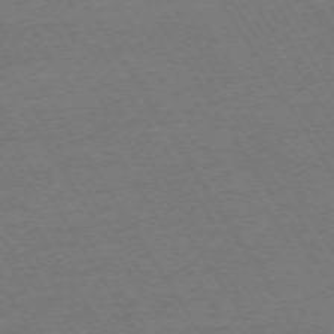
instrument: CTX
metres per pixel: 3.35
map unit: Ap
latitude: -73.7288
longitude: -84.8569
